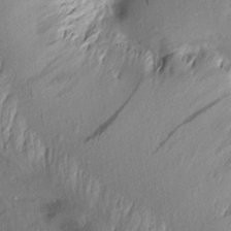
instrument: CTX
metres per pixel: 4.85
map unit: Aa
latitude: 14.0255
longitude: -143.9906
